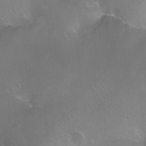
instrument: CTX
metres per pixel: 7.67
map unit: Ht
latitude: -11.5399
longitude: -44.5546
